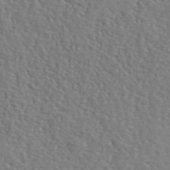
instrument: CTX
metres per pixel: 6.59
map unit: lHvf
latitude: 42.1956
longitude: -87.7260
